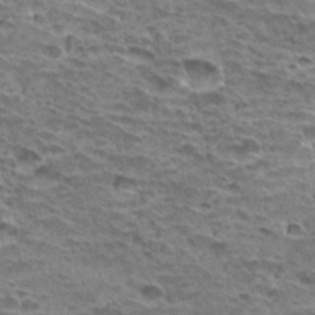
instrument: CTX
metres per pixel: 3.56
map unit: Hto
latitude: 32.3467
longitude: -40.2144
